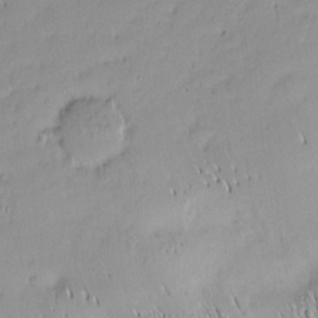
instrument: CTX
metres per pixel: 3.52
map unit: Nhu
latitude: -5.1431
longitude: -149.3482
